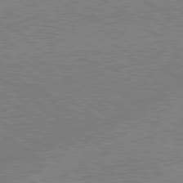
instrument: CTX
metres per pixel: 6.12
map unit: lApd
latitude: 79.0270
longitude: -145.4048
